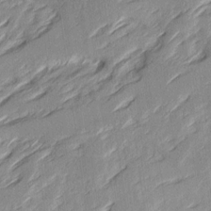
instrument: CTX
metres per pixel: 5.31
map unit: Ave
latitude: 16.1389
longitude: -137.3860
